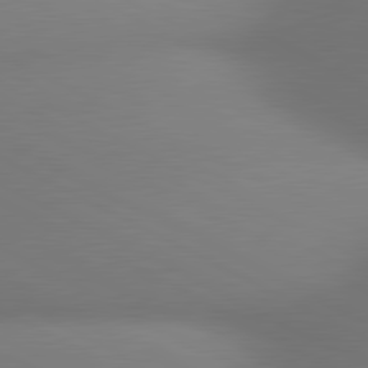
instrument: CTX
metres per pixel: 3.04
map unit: lApd
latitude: 80.8002
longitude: 132.4440
